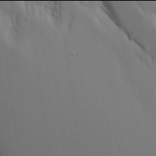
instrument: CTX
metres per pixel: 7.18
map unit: Aa
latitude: 17.9906
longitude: -124.8758
